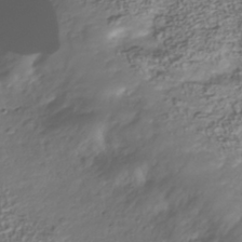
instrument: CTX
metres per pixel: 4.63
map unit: Nhu
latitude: -40.9919
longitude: -85.7639
